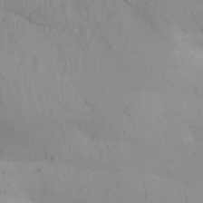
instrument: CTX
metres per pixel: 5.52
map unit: Ave
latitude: 22.7813
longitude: -137.0837
